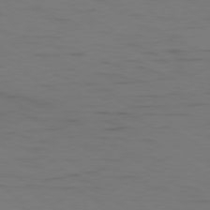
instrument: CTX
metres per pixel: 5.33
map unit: Ap
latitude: -80.4062
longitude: -61.7638
